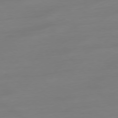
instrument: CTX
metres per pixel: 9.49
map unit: Ap
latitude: -79.2942
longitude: -65.6505
